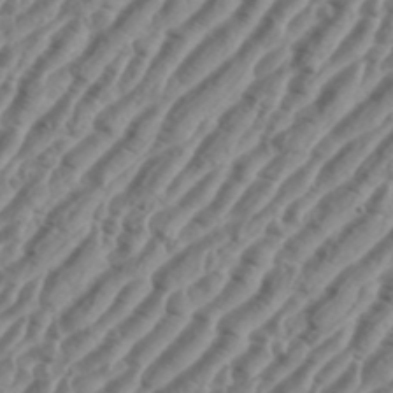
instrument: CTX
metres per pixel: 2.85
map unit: eHh
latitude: 36.5357
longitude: -135.2348
